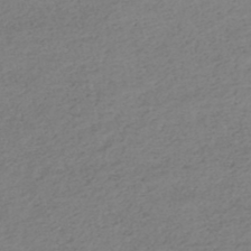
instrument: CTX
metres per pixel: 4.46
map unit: HNhu
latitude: -46.5196
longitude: 30.0094
